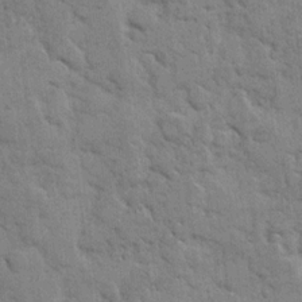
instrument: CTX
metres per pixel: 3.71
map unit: eHh
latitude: 8.2145
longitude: -64.9325
